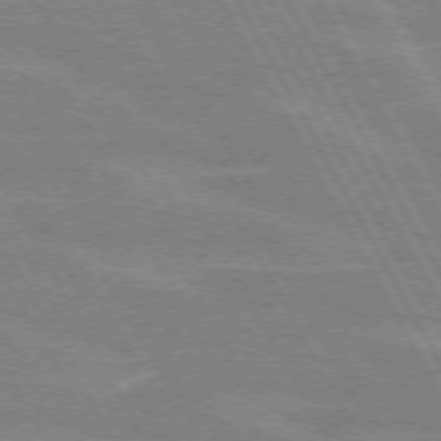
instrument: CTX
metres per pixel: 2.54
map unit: lApd
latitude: 72.1200
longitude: -55.1970
